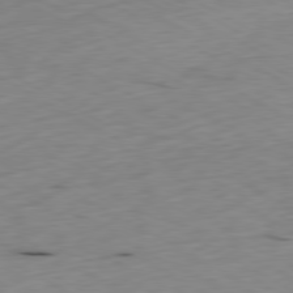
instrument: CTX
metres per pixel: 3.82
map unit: Ap
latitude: -80.3873
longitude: -70.5735
